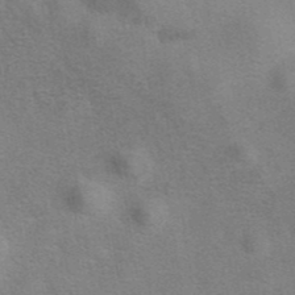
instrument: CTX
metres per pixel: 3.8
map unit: eAb
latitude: 40.4978
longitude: 106.9920
